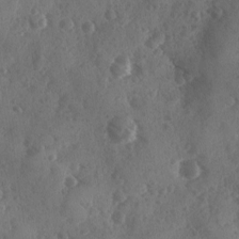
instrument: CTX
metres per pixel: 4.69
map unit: Ave
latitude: -10.0850
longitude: -118.5545
